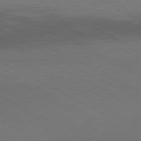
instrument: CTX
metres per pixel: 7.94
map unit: Hpe
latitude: -80.6519
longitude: 15.1054
